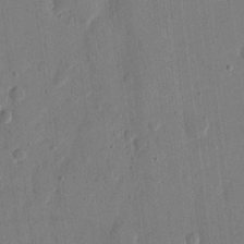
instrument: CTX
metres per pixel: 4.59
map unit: eHh
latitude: 14.7436
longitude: -69.2348
